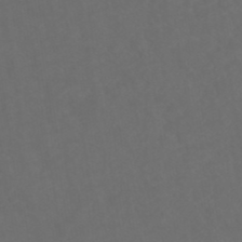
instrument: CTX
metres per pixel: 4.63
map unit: ANa
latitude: 39.6316
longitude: 20.6329
